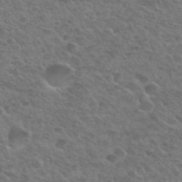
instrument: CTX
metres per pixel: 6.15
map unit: Hto
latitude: 32.7813
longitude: -49.8205
